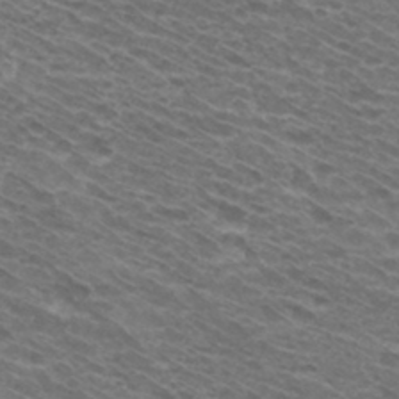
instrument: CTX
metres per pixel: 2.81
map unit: Hto
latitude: 32.4223
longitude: -42.3467
